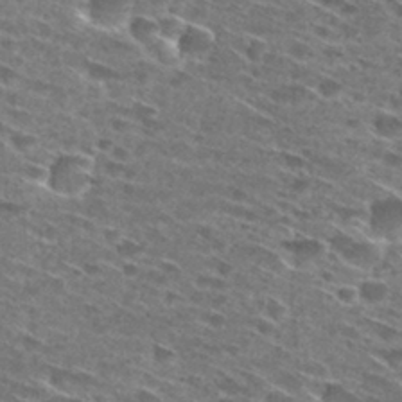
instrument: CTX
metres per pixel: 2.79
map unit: Hto
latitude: 29.2348
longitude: -46.4223
